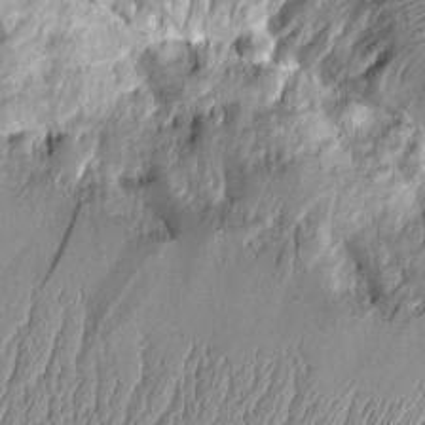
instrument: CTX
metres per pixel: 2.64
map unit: Aa
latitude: 9.5749
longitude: -128.5357
